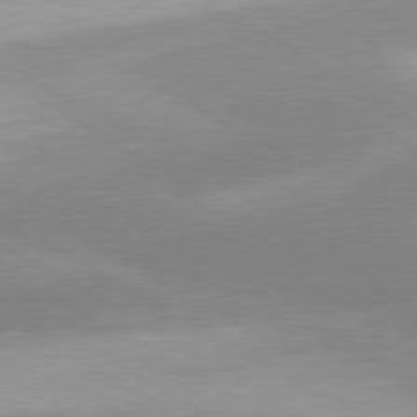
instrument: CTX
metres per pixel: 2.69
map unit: lApd
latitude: 80.2145
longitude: -179.6694
